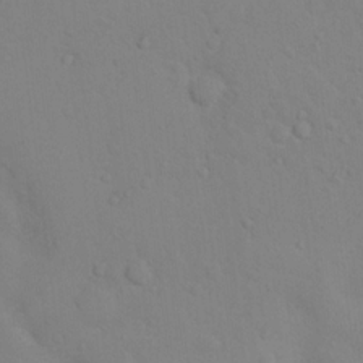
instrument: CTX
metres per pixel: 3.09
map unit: Nhu
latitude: 13.7639
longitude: -27.8961
